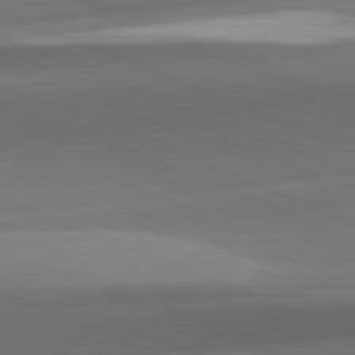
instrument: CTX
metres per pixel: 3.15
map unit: lApd
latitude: 82.1199
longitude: 142.8408
